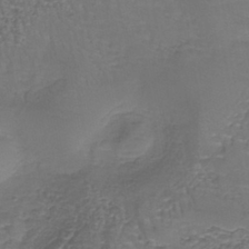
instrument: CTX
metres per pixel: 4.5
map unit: lHb
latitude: -38.4818
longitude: 61.0864
